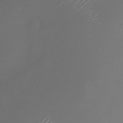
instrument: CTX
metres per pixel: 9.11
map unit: Nhu
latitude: -23.7667
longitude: -71.6316
